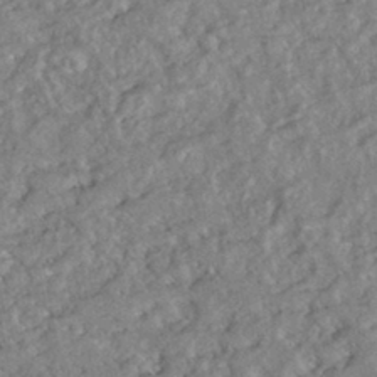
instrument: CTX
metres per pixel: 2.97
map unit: HNhu
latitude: -44.4251
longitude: 100.2739
